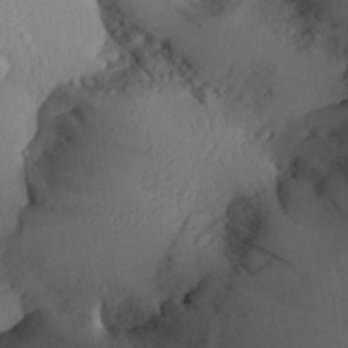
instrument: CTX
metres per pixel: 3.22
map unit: Aa
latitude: 28.8002
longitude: -135.7071
